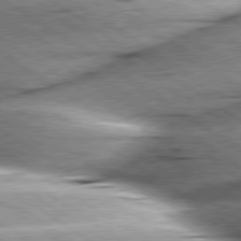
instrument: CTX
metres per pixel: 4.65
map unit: lApd
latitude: 79.7261
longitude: -155.4426
